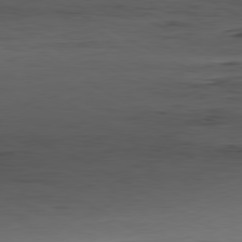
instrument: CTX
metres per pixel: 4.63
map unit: Hpe
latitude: -80.8597
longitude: 16.0661
